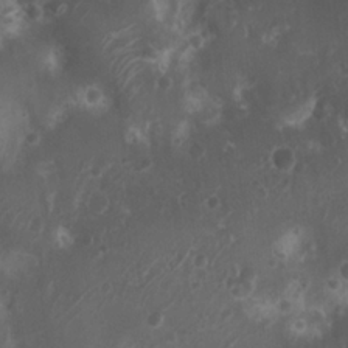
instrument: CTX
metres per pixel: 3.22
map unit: Nhu
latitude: 6.7624
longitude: -21.2915
